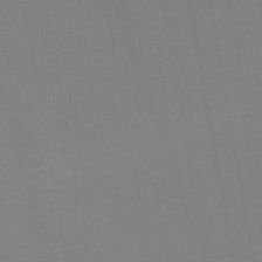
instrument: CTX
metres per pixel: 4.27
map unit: HNb
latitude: -47.0297
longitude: -48.5924
